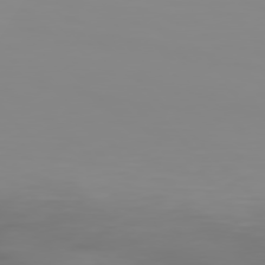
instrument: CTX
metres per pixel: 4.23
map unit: Hpe
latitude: 77.0458
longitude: -140.1955
